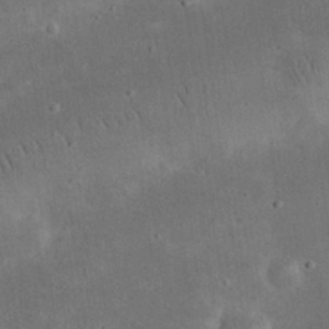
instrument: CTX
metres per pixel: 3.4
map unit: eHh
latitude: 24.9513
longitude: -68.2901
